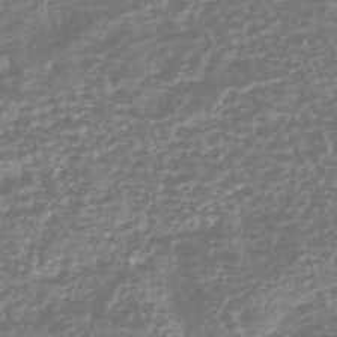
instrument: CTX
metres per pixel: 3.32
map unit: HNhu
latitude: -43.5588
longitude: 100.6518
